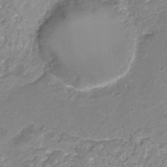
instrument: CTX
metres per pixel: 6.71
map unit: HNhu
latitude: -21.9556
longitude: 85.1620
